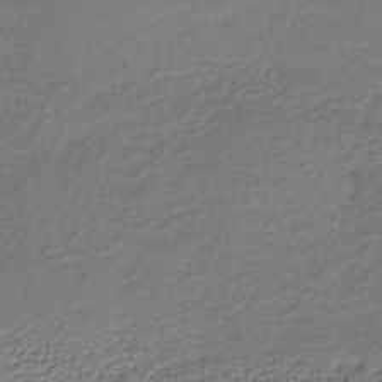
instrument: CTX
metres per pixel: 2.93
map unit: lHb
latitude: -34.8786
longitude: 61.4832
